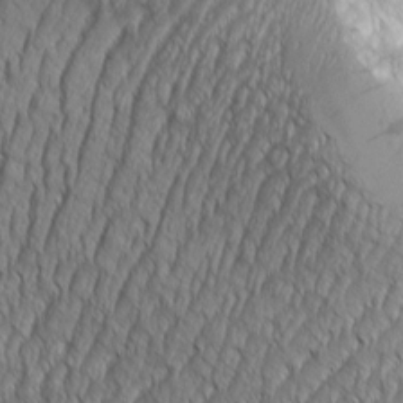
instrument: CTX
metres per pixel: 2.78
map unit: Aa
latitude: 8.0822
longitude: -129.3104
